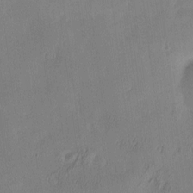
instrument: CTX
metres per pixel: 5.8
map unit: eHh
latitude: -3.3698
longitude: 17.7100
